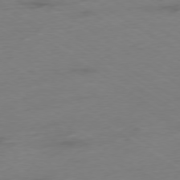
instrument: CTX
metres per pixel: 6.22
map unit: Ap
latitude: -78.3495
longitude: -58.5924
